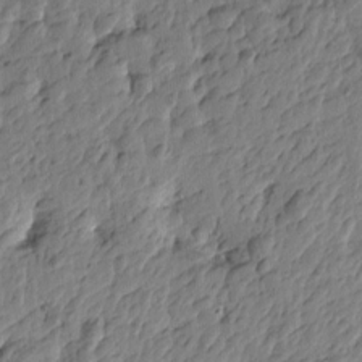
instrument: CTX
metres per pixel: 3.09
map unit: Htu
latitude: -3.8611
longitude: 179.4265
